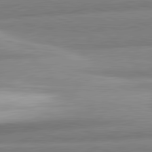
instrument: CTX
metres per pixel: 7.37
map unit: lApd
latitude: 82.1011
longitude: 179.5588
